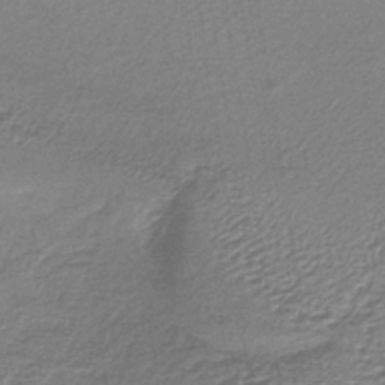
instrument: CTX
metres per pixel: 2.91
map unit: lHb
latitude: -36.3684
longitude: 59.7666
